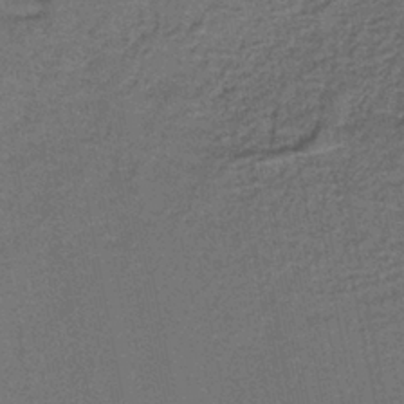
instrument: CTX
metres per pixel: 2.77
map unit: HNb
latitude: -37.1242
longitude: 52.1983
